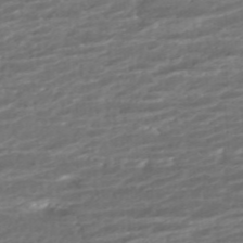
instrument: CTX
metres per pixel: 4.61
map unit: ANa
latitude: -45.3510
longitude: 105.3131
